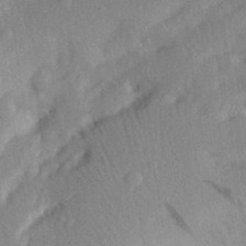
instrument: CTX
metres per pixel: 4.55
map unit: Aa
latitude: 28.2333
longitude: -145.7827
